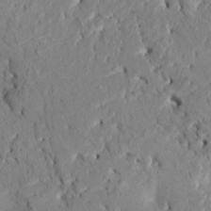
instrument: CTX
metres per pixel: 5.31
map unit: HNhu
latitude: 7.8016
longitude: -1.2159
